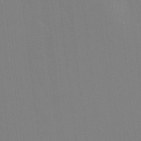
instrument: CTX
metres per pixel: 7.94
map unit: Ht
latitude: -12.5574
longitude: -49.0647
